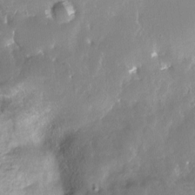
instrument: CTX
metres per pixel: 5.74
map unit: Nhe
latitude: -27.7477
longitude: -110.2145
